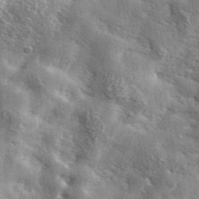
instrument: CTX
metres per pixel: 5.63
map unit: lHvf
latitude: 36.1200
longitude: -90.1011
